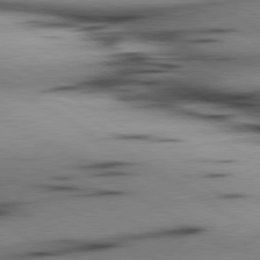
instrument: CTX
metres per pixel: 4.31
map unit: lApd
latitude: 80.3845
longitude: 158.5573
